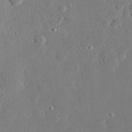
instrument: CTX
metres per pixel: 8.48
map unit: eHh
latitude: 28.6490
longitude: -80.9136
